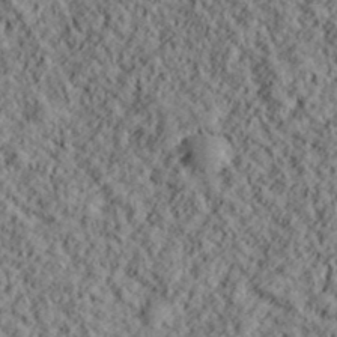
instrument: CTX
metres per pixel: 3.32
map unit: lHvf
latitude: 39.1970
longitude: -88.6491
